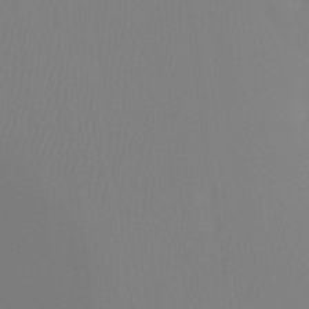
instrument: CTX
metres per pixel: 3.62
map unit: Htu
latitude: -15.1809
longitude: -47.4427
